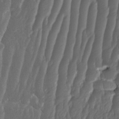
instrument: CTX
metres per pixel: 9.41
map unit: HNhu
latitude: -1.2187
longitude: 14.0661
